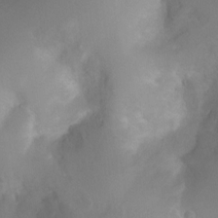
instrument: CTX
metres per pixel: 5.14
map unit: Htu
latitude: 3.9906
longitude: -21.4994
